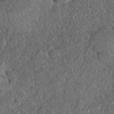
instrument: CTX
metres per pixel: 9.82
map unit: eHh
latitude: 40.3845
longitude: -57.8961
